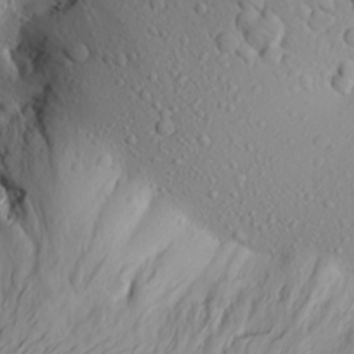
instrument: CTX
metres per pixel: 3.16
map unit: Aa
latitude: 22.5357
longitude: -144.1955
